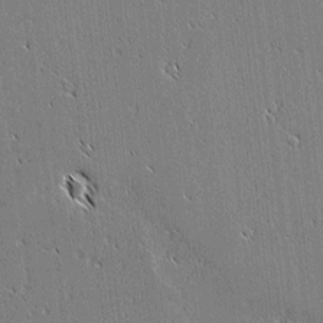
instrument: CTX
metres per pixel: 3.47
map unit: lAvf
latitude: 2.1578
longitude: -106.7435
